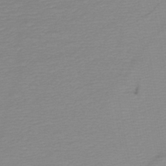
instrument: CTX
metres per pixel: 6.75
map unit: HNb
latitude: -45.6722
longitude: -43.9150
